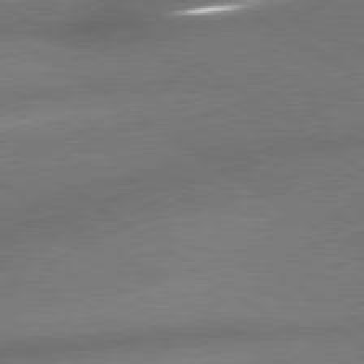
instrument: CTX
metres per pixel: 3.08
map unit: lApd
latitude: 79.5938
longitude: -154.3278
